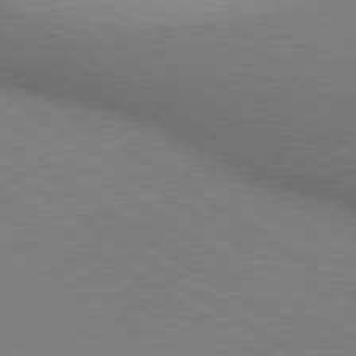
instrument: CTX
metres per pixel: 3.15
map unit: lApd
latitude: 80.1767
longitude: 130.0850
